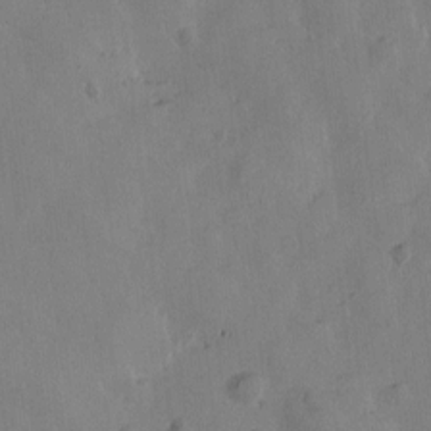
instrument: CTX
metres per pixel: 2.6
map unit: Htu
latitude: -2.8407
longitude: -176.1011
